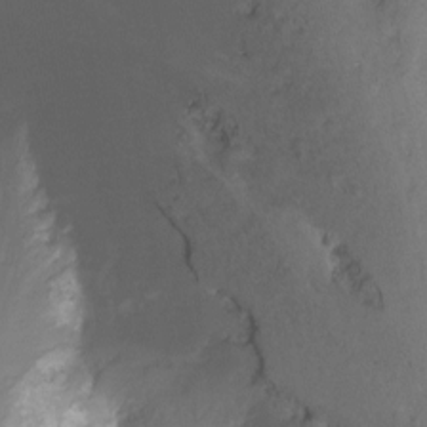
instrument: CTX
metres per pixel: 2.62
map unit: Nhu
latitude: -14.0661
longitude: -53.7828
